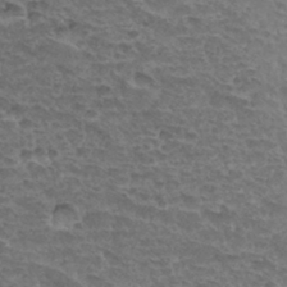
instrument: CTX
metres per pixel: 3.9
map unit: Hto
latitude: 33.6694
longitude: -44.6112
